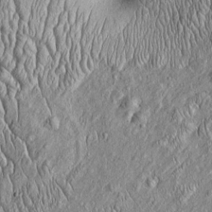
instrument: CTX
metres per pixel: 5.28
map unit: Htu
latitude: -4.4062
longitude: 157.4643
